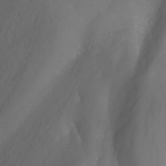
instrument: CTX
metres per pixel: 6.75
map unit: Nhu
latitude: -13.1998
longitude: -72.4034
